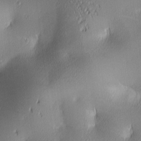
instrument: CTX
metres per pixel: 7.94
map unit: lAa
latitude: 2.7246
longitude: -117.2537
